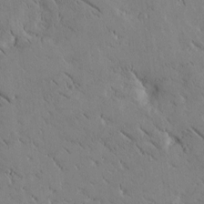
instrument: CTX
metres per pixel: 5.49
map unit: Htu
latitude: -1.7289
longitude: 175.5210
